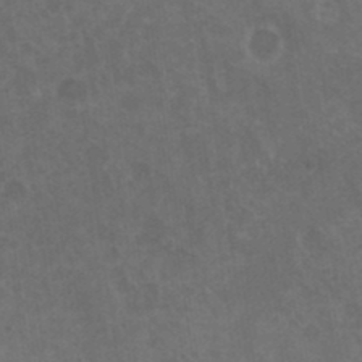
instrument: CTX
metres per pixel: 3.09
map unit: HNhu
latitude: 4.1389
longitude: -1.6882
